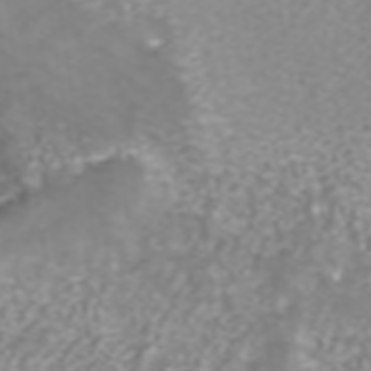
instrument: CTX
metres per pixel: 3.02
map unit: ANa
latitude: 40.4223
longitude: 24.3684
